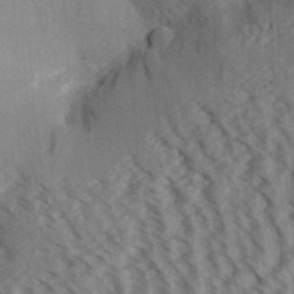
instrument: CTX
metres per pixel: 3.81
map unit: Aa
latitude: 32.3845
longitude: -138.7435
